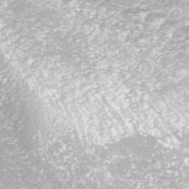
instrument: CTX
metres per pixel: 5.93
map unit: ANa
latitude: -41.5777
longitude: 104.1228
